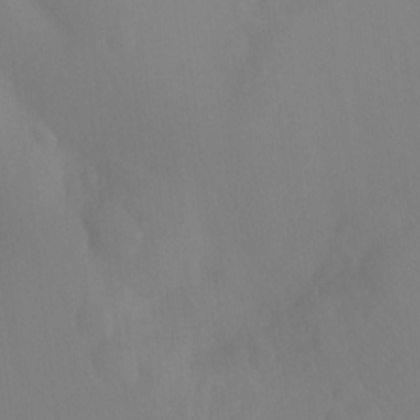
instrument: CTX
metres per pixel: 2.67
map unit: Hto
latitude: -11.9556
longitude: -39.5371
